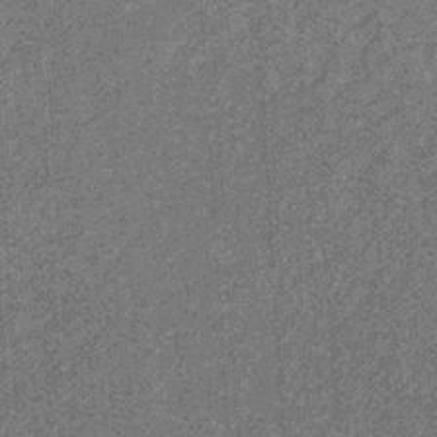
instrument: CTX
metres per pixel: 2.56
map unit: eHb
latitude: -31.7855
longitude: 69.4454
